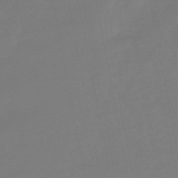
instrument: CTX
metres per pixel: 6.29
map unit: lHb
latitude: -49.1809
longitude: 78.5384
